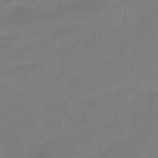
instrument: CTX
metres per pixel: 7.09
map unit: lHb
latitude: -48.8975
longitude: 83.1809
